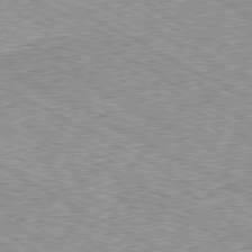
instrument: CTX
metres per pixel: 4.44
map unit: Ap
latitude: -80.6330
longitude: -49.9150
